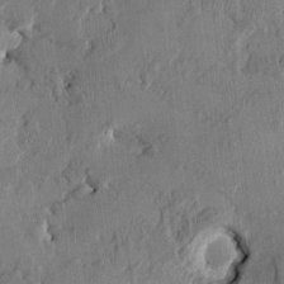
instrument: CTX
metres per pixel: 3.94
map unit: HNhu
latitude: 1.3670
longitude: -5.5182
